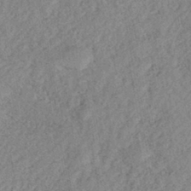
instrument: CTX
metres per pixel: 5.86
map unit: eHh
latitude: -42.6707
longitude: 118.0850
